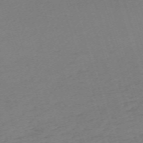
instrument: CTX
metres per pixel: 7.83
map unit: eHh
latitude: -62.3495
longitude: 51.5021
